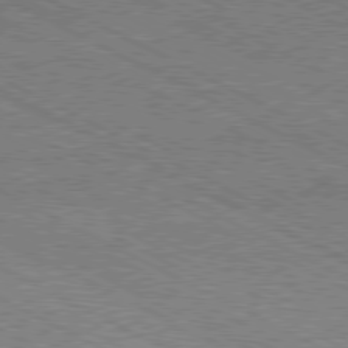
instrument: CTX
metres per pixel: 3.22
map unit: Hpe
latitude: -81.1431
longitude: 21.0675
